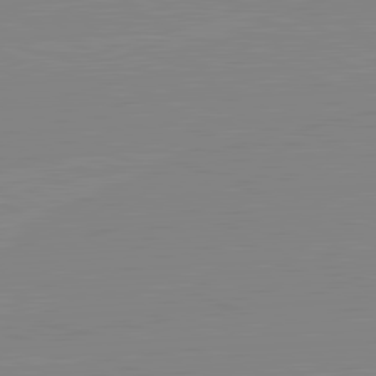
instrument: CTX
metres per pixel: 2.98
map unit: lApd
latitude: 81.7261
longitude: -157.0647
